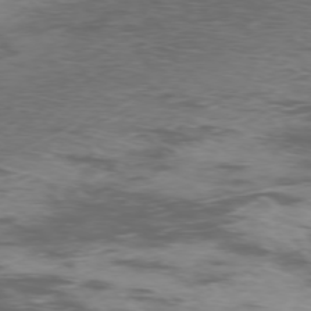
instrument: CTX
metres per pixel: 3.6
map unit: Ap
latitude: -76.7274
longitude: -68.9325
